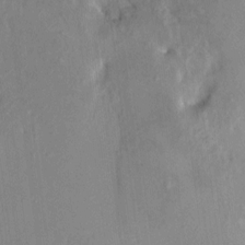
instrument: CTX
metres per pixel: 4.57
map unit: HNhu
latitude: 7.8016
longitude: 3.1998
